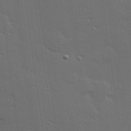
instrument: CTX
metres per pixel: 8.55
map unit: Hve
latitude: 27.7261
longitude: -91.7639
